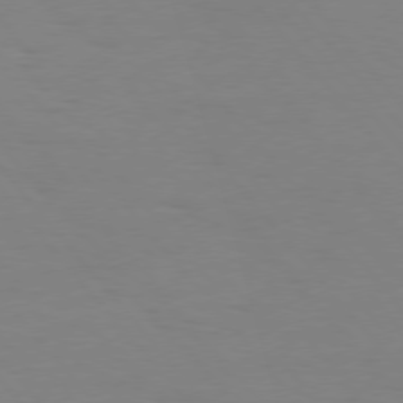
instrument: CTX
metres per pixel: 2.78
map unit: Hpe
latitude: 75.4615
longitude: -141.4993
